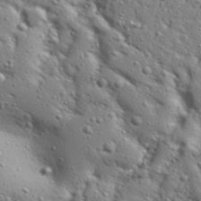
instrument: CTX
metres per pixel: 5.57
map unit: Aa
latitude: 32.3278
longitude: -132.9703
